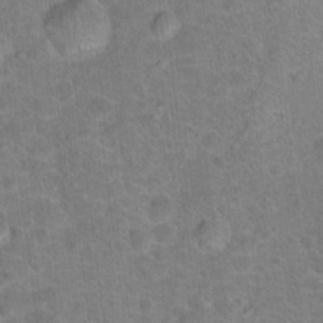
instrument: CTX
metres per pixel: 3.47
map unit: Hto
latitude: 17.8394
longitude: -43.2915
